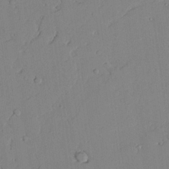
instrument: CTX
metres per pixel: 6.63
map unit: lAvf
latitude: 24.8946
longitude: -110.8758
